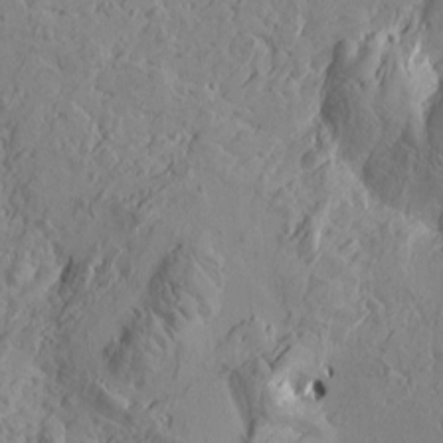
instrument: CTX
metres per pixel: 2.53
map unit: Htu
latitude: -4.0472
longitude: -176.7813
